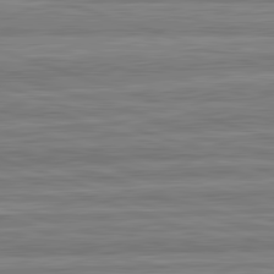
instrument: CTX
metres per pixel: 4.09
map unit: lApd
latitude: 82.8002
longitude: 179.0864
